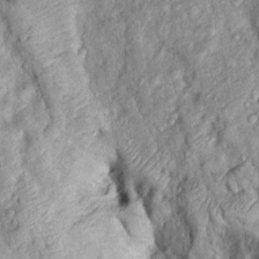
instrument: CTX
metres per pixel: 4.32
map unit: Htu
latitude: -7.0297
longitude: 155.8989
